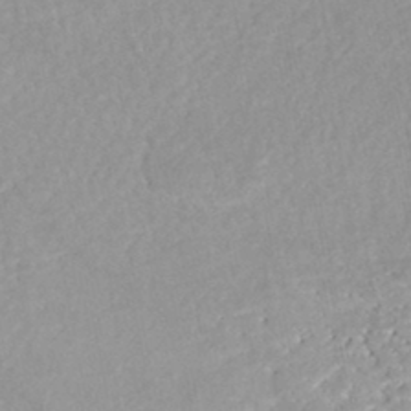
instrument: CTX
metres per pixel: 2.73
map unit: Nhe
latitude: -48.1039
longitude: -172.9324
